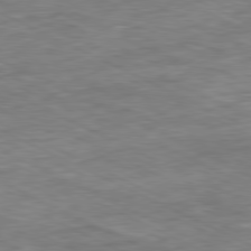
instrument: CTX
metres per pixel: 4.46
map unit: Ap
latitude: -80.9164
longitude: -91.5749
